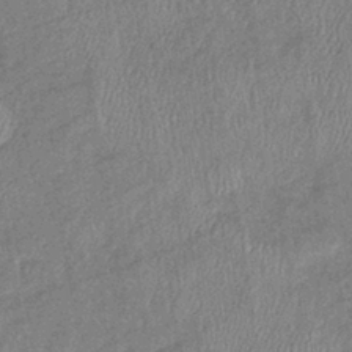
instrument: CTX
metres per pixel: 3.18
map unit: eHb
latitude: -38.9731
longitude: 77.6722
